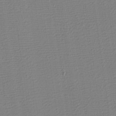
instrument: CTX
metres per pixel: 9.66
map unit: eHh
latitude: -3.5210
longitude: -86.2522
